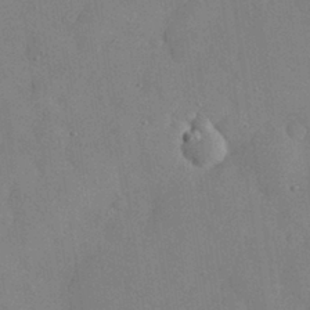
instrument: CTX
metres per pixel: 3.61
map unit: eHh
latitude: 31.1215
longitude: -72.2145
